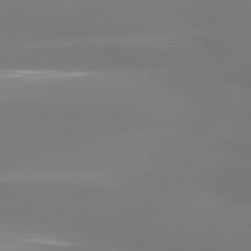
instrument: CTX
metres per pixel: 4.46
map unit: lApd
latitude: 81.0458
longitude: -134.5545
